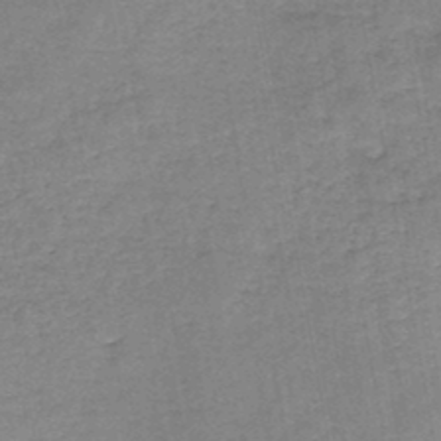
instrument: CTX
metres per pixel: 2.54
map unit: HNb
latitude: -45.9556
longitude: -37.4049
